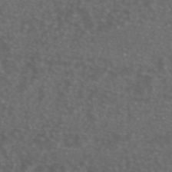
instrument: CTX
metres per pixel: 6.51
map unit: ANa
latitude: 44.6490
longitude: 24.2739
